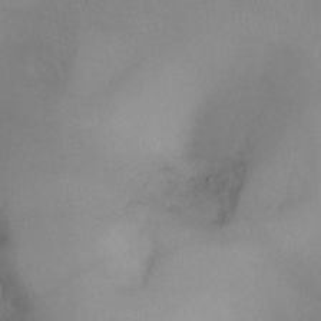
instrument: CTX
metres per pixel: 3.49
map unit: Hto
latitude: -13.1809
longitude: -40.4601
